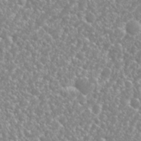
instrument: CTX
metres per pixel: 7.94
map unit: Nhu
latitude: 26.2523
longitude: -60.3845
